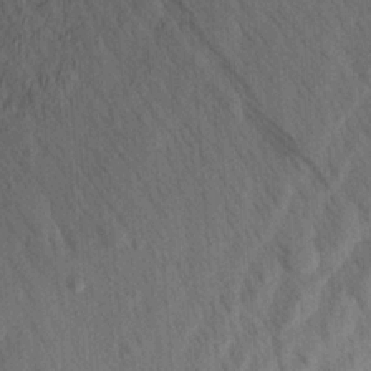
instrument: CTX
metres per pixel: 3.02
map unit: Aa
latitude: 22.0444
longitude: -144.1955
